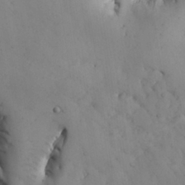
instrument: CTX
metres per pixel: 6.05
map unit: Nhu
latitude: 27.6127
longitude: -72.1200
